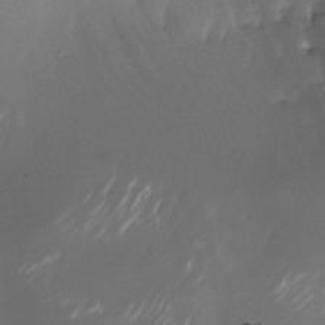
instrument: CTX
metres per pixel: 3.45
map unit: Nhu
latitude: -27.2753
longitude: -72.9892
